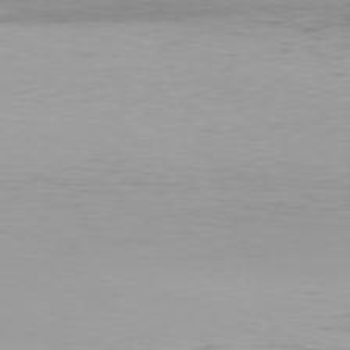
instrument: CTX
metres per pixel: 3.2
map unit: Hpe
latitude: 77.4993
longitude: -135.4237
